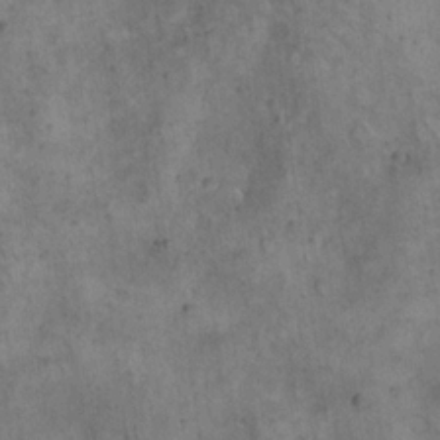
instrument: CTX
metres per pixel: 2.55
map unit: eHh
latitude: 20.7247
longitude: -60.6868
